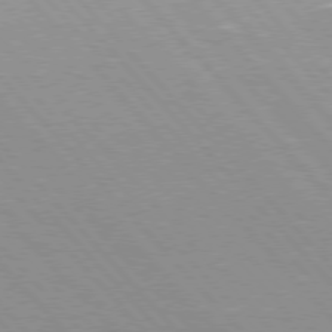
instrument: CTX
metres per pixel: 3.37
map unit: Hpe
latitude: 76.1577
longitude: -154.4601
